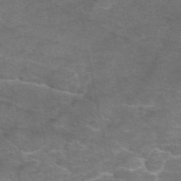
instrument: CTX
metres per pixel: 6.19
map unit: eAb
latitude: 46.4034
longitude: 102.1606
